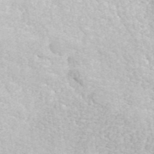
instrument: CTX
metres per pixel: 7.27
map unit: ANa
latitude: 45.3104
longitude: 37.7099
